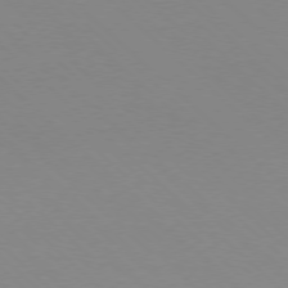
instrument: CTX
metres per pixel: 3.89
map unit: Ap
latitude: -78.2172
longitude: -91.5749
